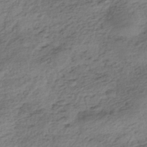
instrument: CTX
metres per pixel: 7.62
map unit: HNhu
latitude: -42.9352
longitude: 104.4251
